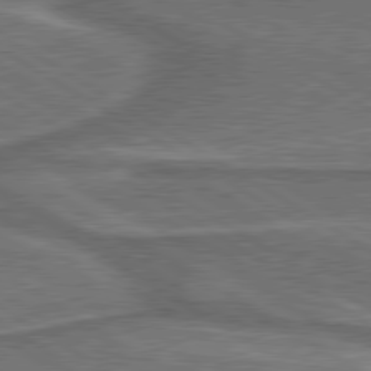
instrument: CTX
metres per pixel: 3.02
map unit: lApd
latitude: 79.9528
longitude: 172.1417
